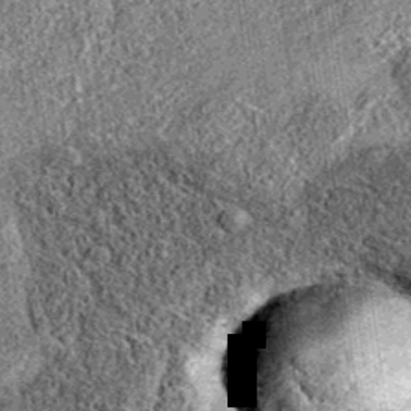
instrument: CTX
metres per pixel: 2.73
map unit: eAb
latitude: 36.0444
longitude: 109.1620
